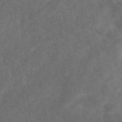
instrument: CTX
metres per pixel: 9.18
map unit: eHb
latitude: -32.4629
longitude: 71.6533
